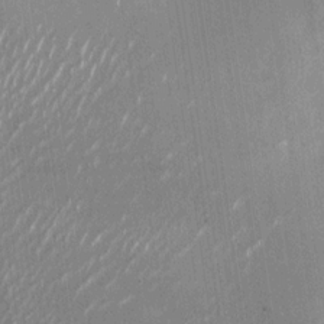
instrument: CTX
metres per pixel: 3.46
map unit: Nhu
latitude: -28.4062
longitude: -74.6868
